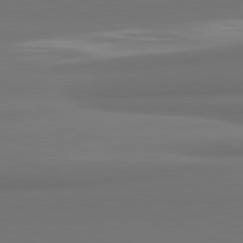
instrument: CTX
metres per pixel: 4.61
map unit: lApd
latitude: 81.9150
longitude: 171.6722
